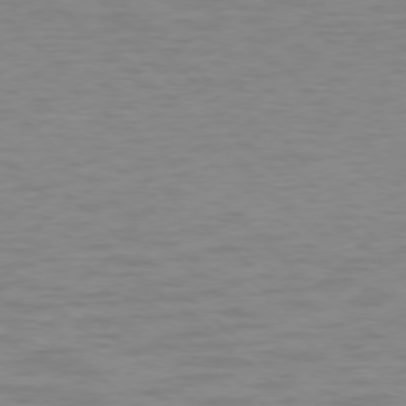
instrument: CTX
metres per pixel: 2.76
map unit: Ap
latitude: -77.0109
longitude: -77.3859
